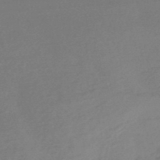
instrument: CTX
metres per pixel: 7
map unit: HNb
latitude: -47.9745
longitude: 57.7477
